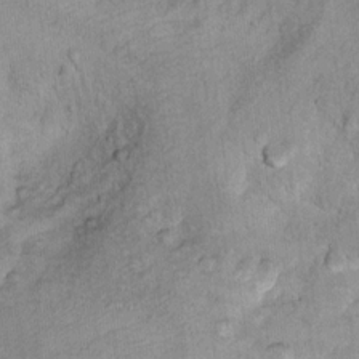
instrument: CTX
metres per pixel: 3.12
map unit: Ht
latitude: 9.1403
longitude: -36.4790
